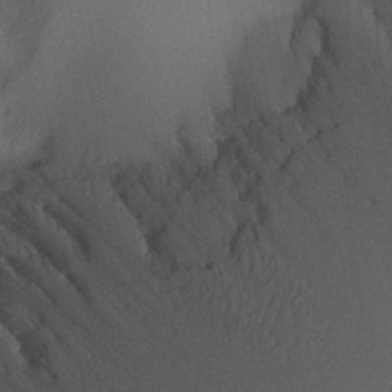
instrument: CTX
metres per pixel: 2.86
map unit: Aa
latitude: 20.7435
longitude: -144.7435
